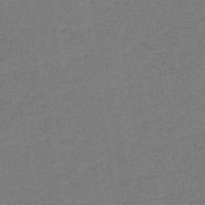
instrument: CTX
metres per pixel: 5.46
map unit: eHb
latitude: -41.2376
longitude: 79.7099
